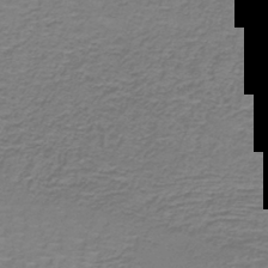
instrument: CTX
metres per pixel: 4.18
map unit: lHb
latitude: -42.1605
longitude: 57.3321
